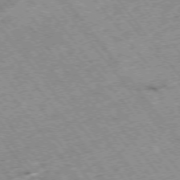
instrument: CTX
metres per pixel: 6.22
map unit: Hpe
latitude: -75.2187
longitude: -18.5168
